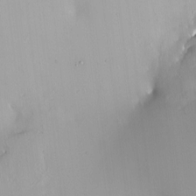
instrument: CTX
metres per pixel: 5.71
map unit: HNhu
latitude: 3.7638
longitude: 5.4454
